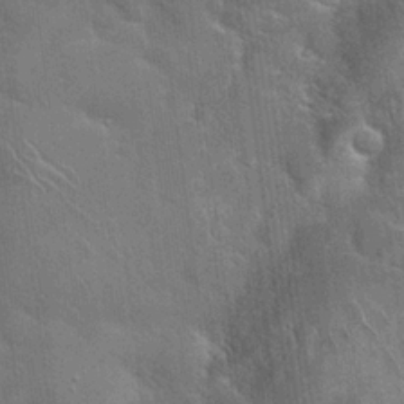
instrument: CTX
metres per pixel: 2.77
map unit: Hto
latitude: 21.4805
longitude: -51.8961
